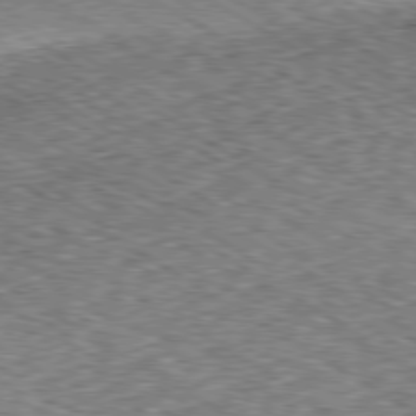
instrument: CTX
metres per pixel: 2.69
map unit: Ap
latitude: -80.0850
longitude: -51.0458
